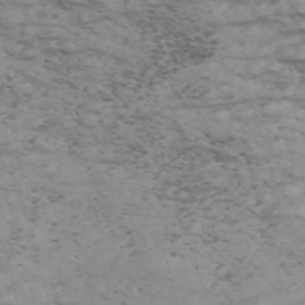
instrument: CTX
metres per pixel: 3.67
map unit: Nve
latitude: -58.5573
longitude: 54.6708
